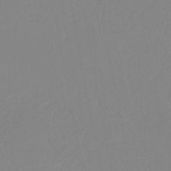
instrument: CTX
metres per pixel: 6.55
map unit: lHb
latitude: -44.7841
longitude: 54.8786
